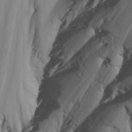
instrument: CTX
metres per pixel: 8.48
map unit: Nhu
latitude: -7.6155
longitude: -70.3467
